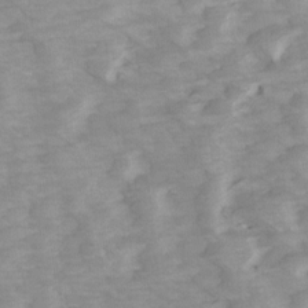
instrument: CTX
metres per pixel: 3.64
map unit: Ave
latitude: 14.3468
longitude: -103.5182
